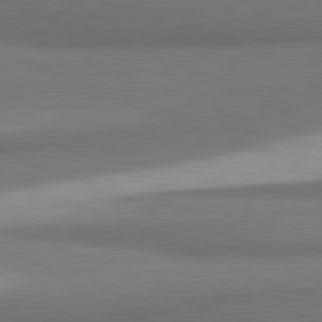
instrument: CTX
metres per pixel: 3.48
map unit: lApd
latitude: 81.7639
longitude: 162.7274
